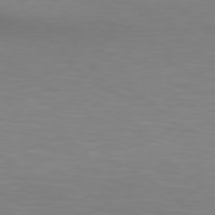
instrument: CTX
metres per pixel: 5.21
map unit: lApd
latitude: 80.1767
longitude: 121.4076
